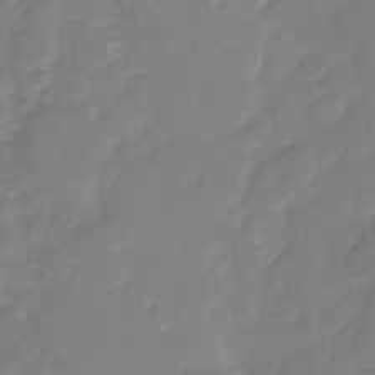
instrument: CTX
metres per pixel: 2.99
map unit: Nhu
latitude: -30.0283
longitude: -63.8584
